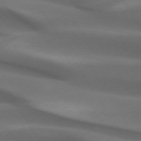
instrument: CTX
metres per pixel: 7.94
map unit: lApd
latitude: 73.4238
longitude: -52.1011
